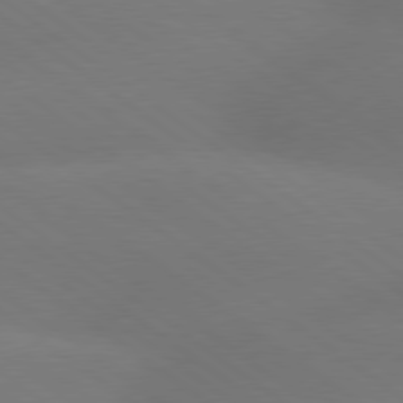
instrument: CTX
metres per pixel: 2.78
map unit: lApd
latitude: 79.1026
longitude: -151.2915
